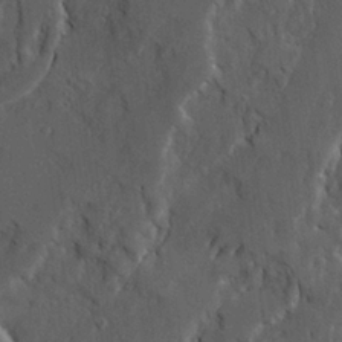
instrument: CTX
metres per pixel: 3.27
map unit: Ave
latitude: 23.1214
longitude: -130.8569
